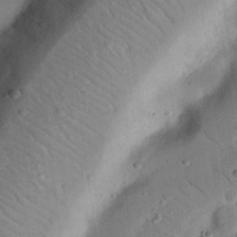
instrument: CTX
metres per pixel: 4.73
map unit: Nhu
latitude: 23.4426
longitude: -73.6694
